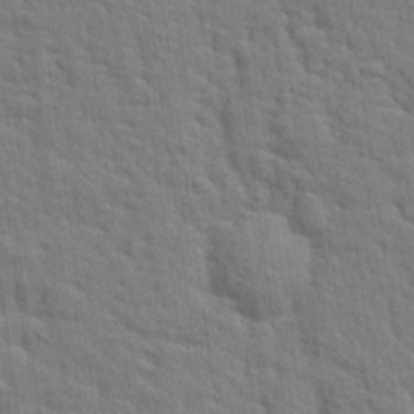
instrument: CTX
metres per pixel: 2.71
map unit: eHh
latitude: 24.9324
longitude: -79.5371
